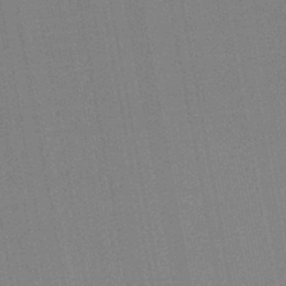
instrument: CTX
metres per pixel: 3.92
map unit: eHb
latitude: -44.6519
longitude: 87.1809
